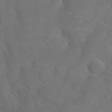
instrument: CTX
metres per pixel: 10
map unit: Nhu
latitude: 26.9703
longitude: -55.2159
